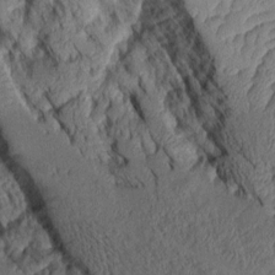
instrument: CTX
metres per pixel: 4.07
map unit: Aa
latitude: 9.4427
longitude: -128.3089
